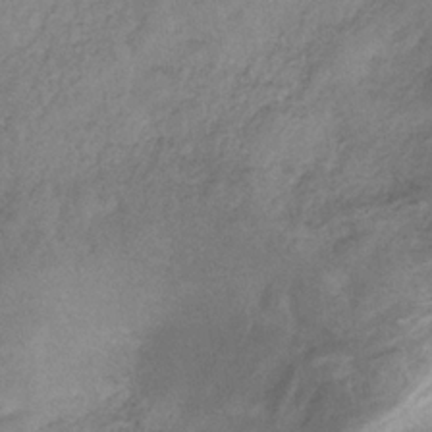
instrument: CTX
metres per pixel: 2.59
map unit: HNb
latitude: -32.7652
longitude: 61.6911
